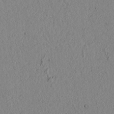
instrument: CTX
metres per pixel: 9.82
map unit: lAvf
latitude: 5.6127
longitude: 166.7652
